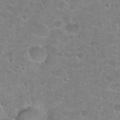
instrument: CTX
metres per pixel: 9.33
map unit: Hto
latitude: 25.0836
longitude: -48.5546
